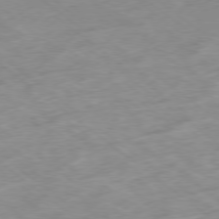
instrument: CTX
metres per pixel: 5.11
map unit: Hpe
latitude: -78.8219
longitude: -23.0836
